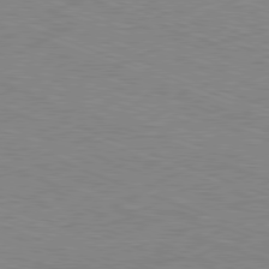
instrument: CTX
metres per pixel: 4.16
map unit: Ap
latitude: -81.4266
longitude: -73.7072
